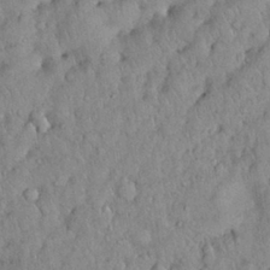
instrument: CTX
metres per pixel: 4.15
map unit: Nhu
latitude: 28.7624
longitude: -69.3671
